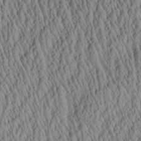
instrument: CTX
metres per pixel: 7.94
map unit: Aa
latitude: 26.8569
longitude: -135.6694
